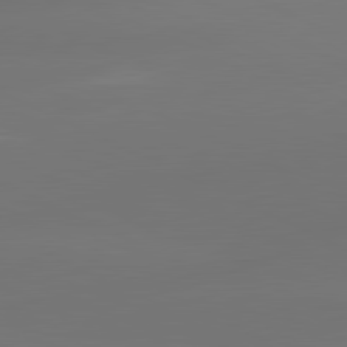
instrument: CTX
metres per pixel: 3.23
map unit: lApd
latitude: 81.4048
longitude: -164.6113
